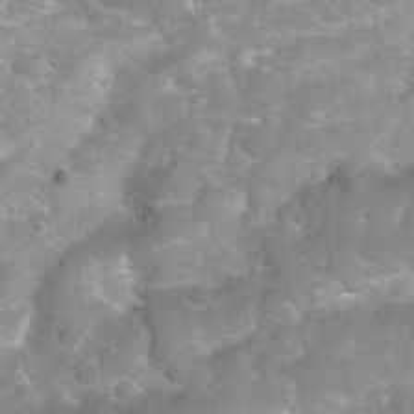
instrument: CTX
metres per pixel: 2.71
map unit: Nhu
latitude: 24.1388
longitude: -61.0269
